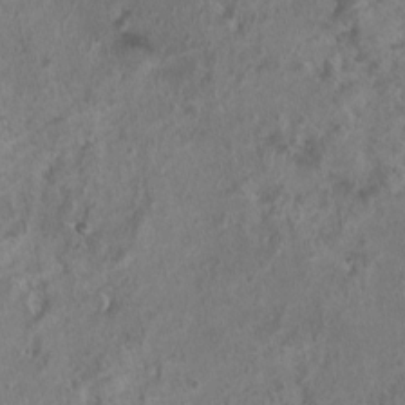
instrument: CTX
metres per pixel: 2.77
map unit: Nhu
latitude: 0.8191
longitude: -15.8017
